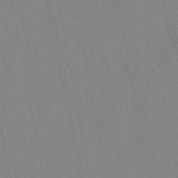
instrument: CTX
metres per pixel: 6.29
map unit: lHb
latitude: -48.6141
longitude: 73.6155
